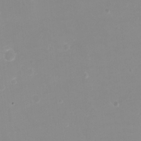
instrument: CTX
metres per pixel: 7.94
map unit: eHh
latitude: -4.1228
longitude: -76.2522
